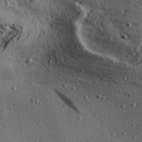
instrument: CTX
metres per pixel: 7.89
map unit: Aa
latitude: 31.4238
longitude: -136.8569
